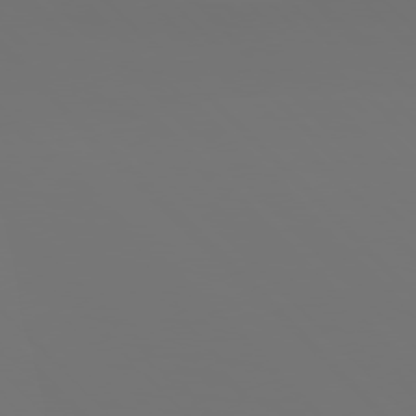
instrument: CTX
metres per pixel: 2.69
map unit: Hpe
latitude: 76.8002
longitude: -164.2334
